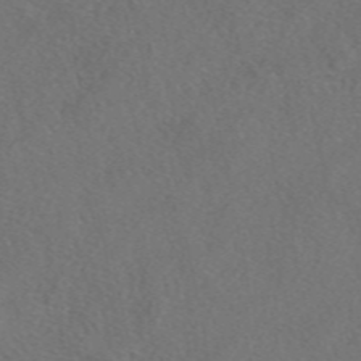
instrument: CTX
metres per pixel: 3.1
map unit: eAb
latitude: 48.3089
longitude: 108.5385
